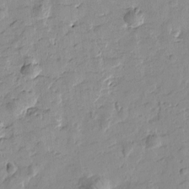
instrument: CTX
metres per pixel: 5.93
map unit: Htu
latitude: -2.8596
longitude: -175.9339
